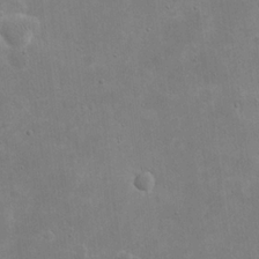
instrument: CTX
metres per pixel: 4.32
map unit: eHh
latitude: 20.6113
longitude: -69.4993
